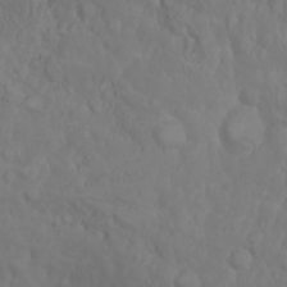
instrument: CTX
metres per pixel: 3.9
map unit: Nhu
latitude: -4.6140
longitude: -86.6490
